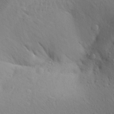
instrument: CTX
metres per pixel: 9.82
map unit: Aa
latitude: 27.5182
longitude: -148.6302
